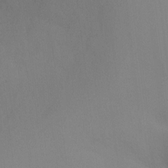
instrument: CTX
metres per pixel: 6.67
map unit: Ht
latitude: -16.7652
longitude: -50.1388
